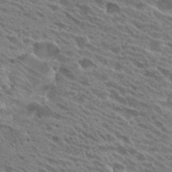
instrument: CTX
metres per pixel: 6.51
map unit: Hto
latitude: 25.6693
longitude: -40.4789
